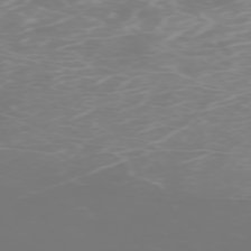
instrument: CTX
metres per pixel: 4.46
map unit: Hpe
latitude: -73.5210
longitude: 4.1039
